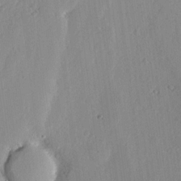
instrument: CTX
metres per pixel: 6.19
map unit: lHvf
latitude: 18.4979
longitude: -115.4993
